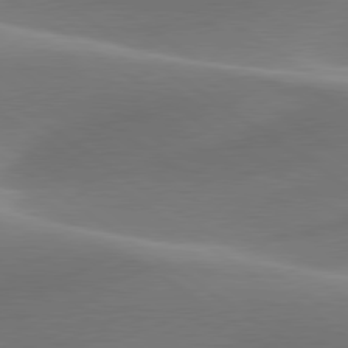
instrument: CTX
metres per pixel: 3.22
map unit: lApd
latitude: 79.9528
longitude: -91.5560
